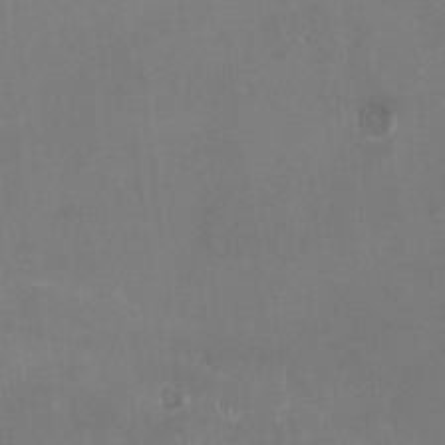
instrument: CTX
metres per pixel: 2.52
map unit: HNhu
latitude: -1.4455
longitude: -4.1956
